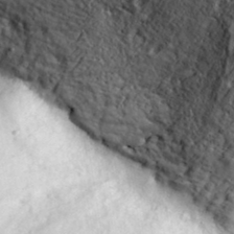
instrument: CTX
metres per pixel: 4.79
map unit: lHvf
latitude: 36.2334
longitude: -90.5735
